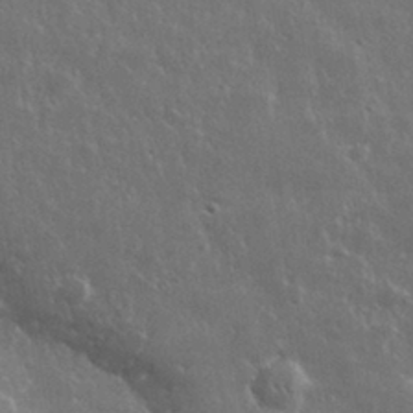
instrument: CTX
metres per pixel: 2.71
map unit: lHvf
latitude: 33.1214
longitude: -89.8584
